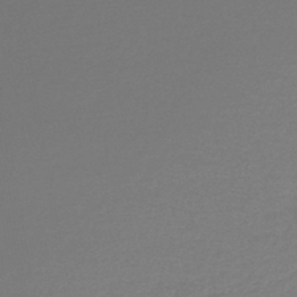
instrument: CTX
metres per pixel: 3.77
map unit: lHb
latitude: -44.5007
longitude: 68.0661
